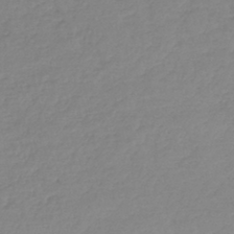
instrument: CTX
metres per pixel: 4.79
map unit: lHb
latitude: -44.3495
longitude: 70.3873
